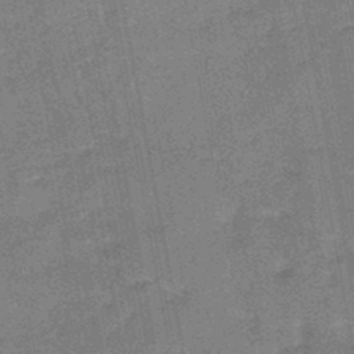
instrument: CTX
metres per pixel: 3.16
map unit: HNb
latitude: -44.9542
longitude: -36.6113
